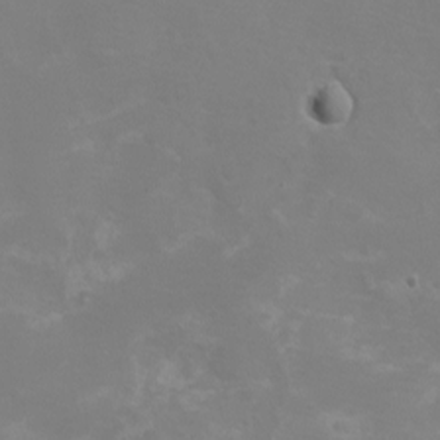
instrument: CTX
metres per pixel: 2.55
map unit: Nhu
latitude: -8.3495
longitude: -85.1781
